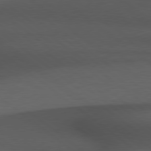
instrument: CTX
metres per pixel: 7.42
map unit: Hpe
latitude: 78.7058
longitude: -162.8002
